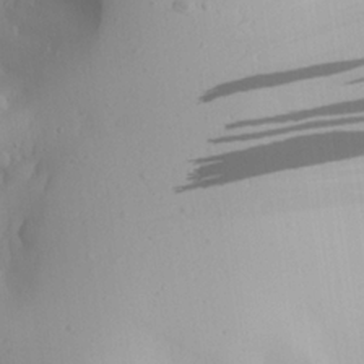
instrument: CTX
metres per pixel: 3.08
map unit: Aa
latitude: 23.7072
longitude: -127.1403
